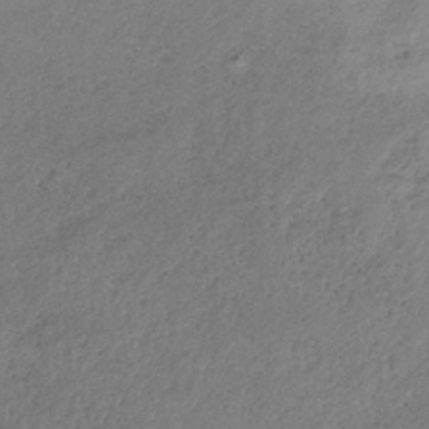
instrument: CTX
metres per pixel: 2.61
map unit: HNb
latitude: -31.7099
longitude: 61.2754
